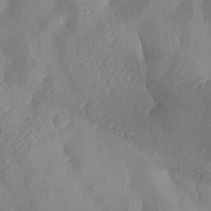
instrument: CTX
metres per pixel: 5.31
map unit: lAa
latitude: -8.2172
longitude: -128.2333
